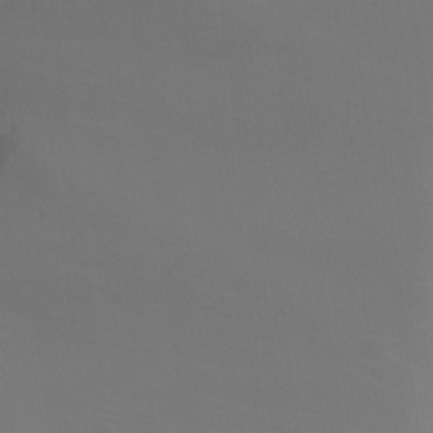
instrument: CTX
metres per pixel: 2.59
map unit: Ht
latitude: -14.8219
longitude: -43.0647
